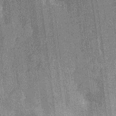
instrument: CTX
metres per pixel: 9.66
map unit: Nhu
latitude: -13.8234
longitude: -23.9528
